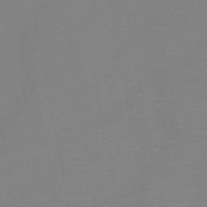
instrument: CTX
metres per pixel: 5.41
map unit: HNb
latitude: -50.9542
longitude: -45.9717
